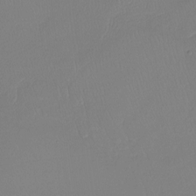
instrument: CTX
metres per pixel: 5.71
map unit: Htu
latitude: -13.6344
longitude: -47.4616
